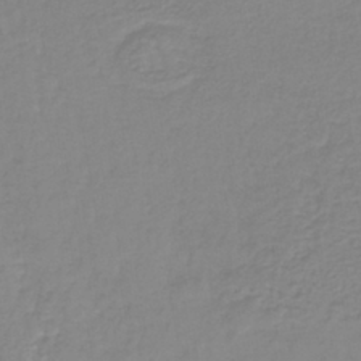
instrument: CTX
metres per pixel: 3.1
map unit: lHb
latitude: -40.0850
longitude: 60.9353
